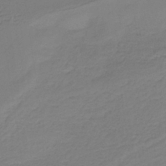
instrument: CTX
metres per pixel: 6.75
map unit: lHb
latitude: -34.4062
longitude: 61.2565
